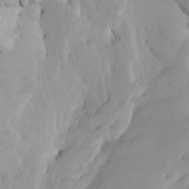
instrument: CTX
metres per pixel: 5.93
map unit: Htu
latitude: -8.1228
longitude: -66.0255
